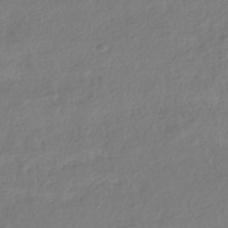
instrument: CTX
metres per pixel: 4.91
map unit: HNhu
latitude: -41.1620
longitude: 97.8800
